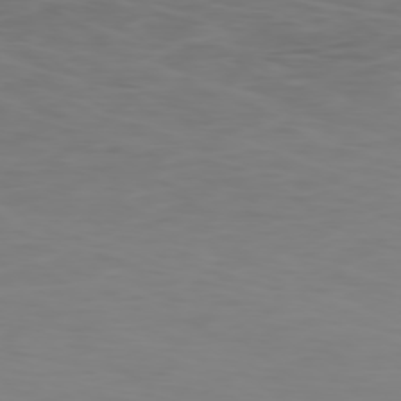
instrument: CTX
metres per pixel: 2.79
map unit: Ap
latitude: -78.1983
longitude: -79.8395
